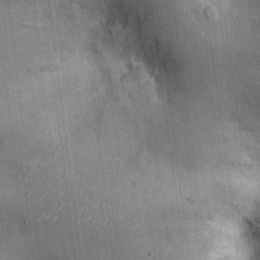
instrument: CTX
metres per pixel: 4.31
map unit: Ht
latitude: -2.5762
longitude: -13.5371
